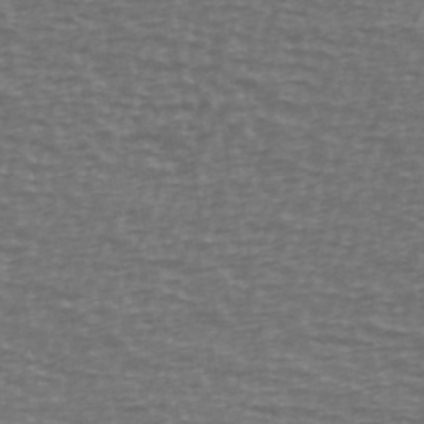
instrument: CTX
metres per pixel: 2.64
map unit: Ave
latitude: 39.0836
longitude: -113.0836
